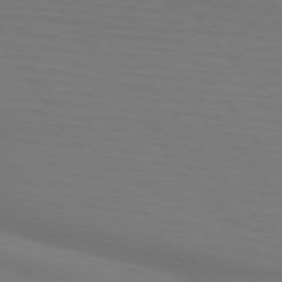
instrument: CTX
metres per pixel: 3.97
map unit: lApd
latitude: 74.4223
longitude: -79.7072
